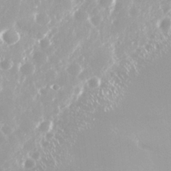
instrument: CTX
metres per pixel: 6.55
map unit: Nhu
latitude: 28.8191
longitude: -60.1578
